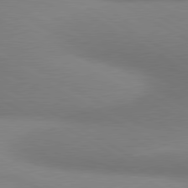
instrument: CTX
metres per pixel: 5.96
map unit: lApd
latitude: 80.5924
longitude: 130.5196
